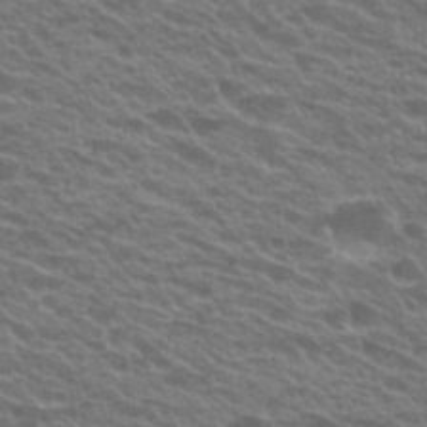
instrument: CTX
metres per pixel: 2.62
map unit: Hto
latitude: 22.8569
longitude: -37.4427
